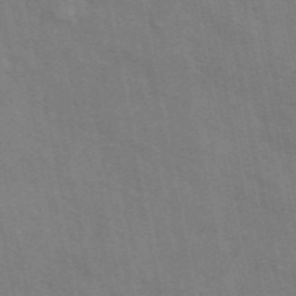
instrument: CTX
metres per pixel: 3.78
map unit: ANa
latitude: 48.6302
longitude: -75.6316
